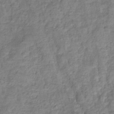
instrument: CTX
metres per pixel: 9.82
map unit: eHb
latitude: -33.5022
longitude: 75.4644
